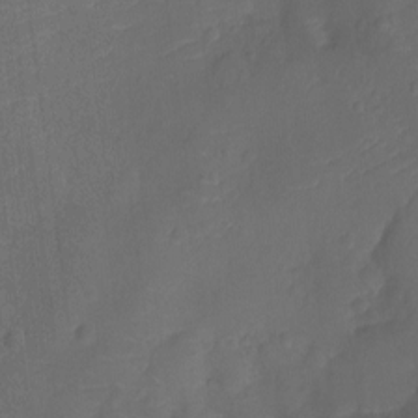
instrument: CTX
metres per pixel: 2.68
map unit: Ht
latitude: -12.3117
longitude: -24.4034
